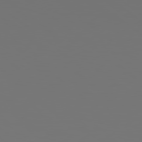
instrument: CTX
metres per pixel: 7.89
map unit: Hpe
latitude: 78.8569
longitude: -163.8962
